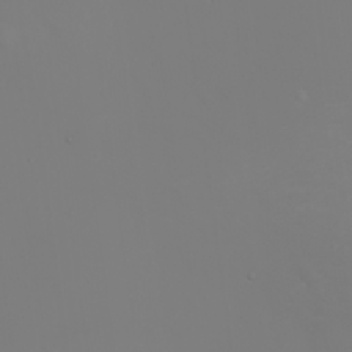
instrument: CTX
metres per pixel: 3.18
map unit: eHh
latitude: -2.2550
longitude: -75.7261
